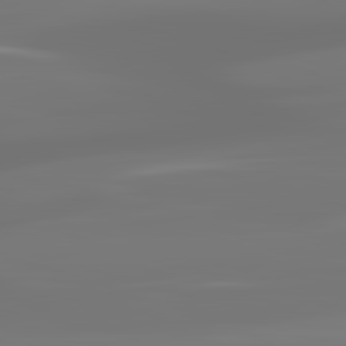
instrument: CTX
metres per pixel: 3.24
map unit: lApd
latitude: 83.3859
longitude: -131.0459
